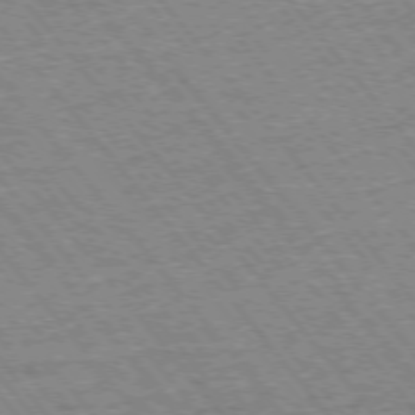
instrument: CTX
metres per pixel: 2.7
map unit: Ap
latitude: -75.8423
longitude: -87.2537
